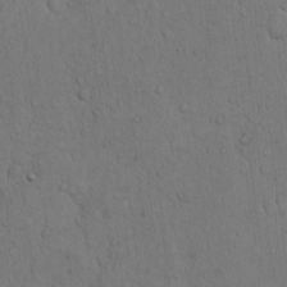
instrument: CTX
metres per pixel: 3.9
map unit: Hto
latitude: 11.8583
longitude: -57.7449
